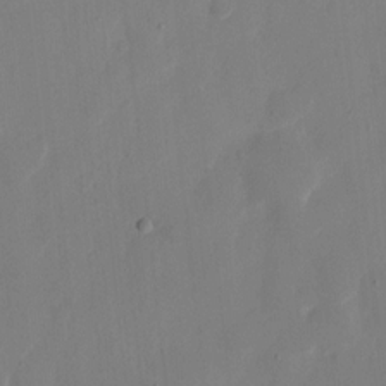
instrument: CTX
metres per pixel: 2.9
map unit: eHh
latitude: 9.7450
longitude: -67.7638
